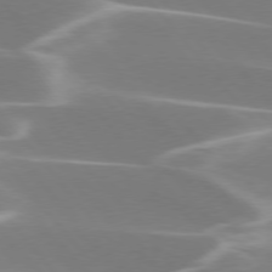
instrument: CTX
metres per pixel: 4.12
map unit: lApd
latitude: 75.8394
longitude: -63.1592
